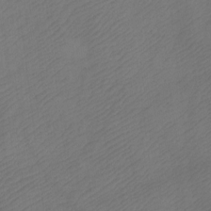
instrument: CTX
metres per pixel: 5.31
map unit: Ht
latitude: -7.4832
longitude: -34.6868
